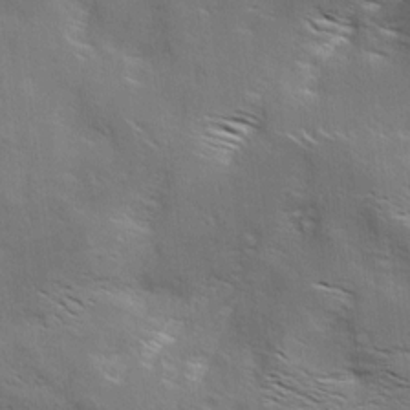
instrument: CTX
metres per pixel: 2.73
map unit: Aa
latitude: 9.4238
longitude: -140.2900
